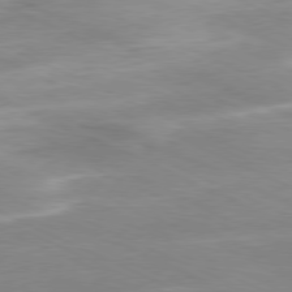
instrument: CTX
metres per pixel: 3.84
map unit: Ap
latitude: -80.3118
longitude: -66.6490
